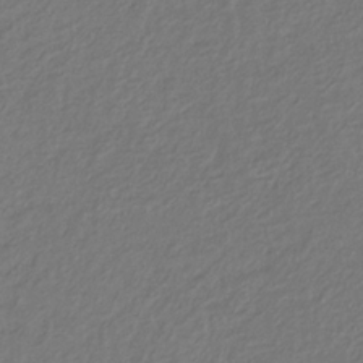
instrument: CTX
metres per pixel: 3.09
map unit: eHb
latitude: -29.7100
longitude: 67.4454
